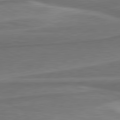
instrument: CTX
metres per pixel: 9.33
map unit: lApd
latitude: 81.3671
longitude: 172.0850
